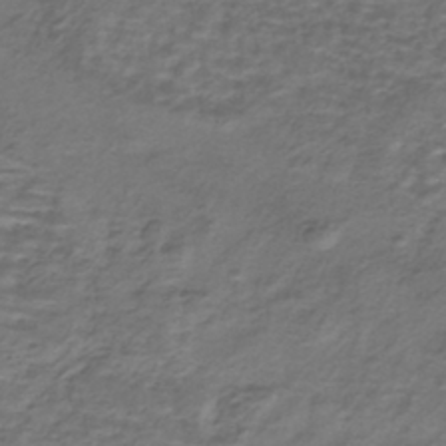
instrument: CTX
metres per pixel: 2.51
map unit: ANa
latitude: -42.6518
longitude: 108.6896
